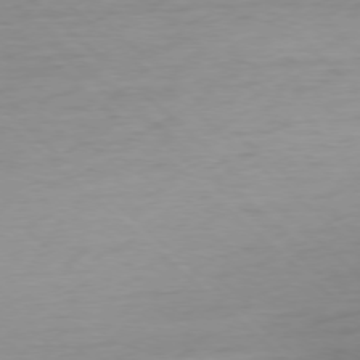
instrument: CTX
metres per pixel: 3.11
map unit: Ap
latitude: -77.5777
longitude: -77.3103
